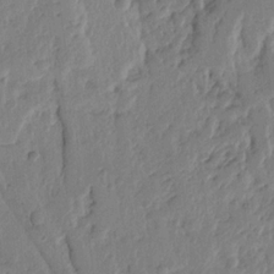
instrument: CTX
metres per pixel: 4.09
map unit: Ht
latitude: 10.1956
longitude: -78.3090
